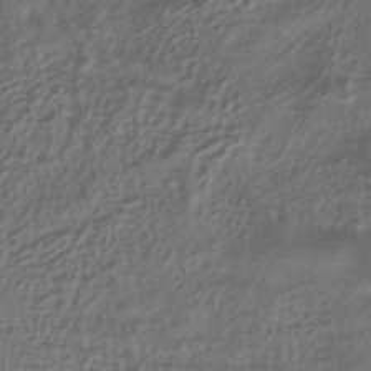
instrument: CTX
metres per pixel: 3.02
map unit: ANa
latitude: -37.6344
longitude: 94.8408
